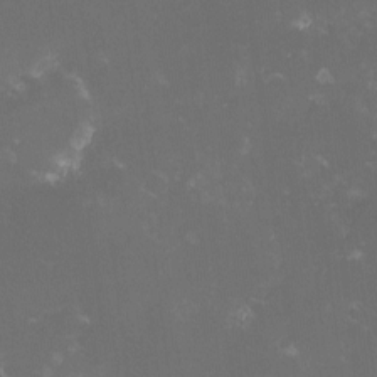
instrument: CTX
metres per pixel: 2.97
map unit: lHvf
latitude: -13.7100
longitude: -101.1214
